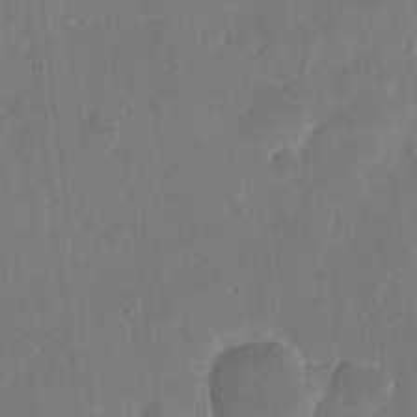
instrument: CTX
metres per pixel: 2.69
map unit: eHh
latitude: 5.3482
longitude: -66.7057
